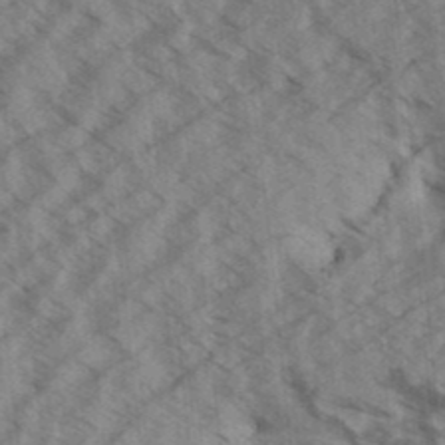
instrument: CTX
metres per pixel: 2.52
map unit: Aa
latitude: 32.3656
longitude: -139.1214
